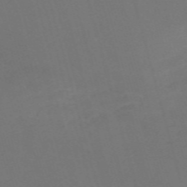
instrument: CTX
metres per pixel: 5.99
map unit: Nve
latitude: -58.8785
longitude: 58.5006
